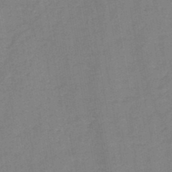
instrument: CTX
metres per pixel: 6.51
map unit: HNb
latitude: -46.4440
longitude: -38.0822
